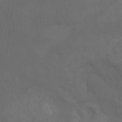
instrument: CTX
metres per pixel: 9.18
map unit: Aa
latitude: -7.6722
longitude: -80.3278
